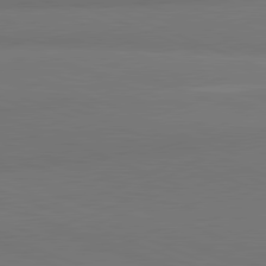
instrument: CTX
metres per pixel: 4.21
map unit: lApd
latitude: 81.8583
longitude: 177.0675
